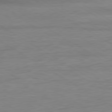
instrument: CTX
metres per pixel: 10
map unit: Ap
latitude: -80.9920
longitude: -79.4805
